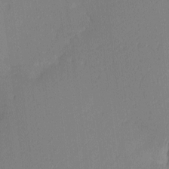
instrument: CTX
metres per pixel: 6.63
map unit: Ave
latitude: 3.0458
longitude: -114.4412
